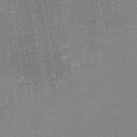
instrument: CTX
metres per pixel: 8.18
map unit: eAb
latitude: -36.1039
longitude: 51.7289
